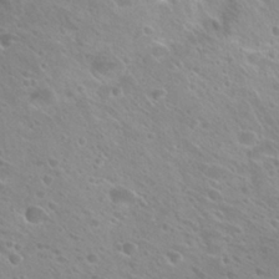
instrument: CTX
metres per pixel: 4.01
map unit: Hto
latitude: 26.0444
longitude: -40.1010
